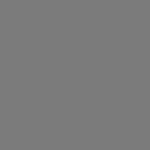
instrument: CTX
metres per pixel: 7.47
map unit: Ap
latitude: -78.0283
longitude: -58.0633
